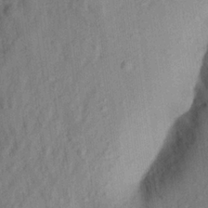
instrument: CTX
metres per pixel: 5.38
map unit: Aa
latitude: 22.3845
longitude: -147.5372
